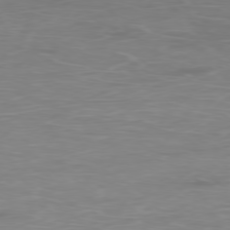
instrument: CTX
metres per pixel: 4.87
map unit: Ap
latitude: -78.6329
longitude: -97.1403
